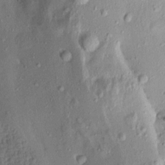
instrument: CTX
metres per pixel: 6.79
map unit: Aa
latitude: 13.8583
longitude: -144.1200
